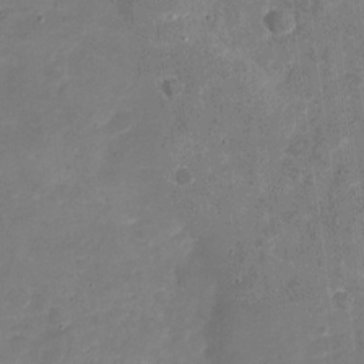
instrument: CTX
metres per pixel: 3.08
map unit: Nhu
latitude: -18.7652
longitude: -56.4412
